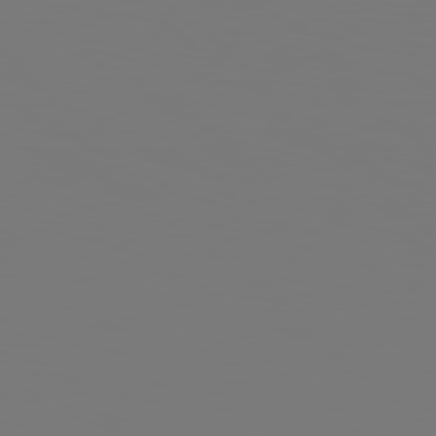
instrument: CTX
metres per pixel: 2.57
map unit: Hpe
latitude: 78.3845
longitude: -177.6316
